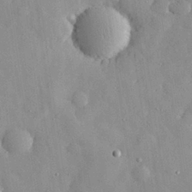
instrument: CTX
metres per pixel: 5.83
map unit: eHh
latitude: 29.3293
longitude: -74.2145
